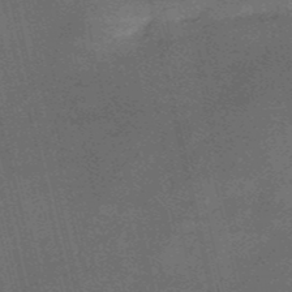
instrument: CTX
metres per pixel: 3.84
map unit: HNb
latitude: -52.5006
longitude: -40.8191
